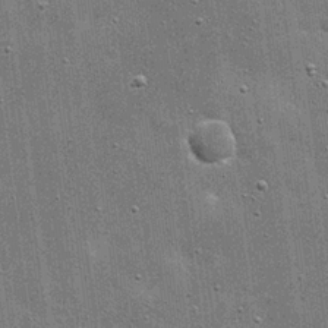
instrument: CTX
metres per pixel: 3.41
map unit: eHh
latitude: 20.4034
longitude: -66.9702
